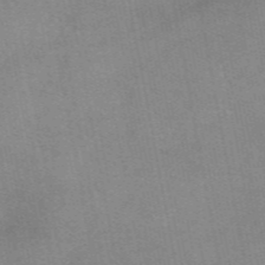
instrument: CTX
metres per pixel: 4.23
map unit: eAb
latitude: 48.9514
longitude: 105.1242
